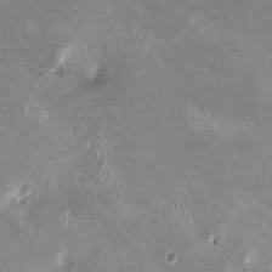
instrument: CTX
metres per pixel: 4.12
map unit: HNhu
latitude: -0.5007
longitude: -4.6113
